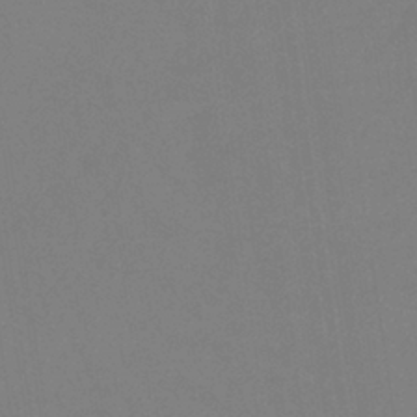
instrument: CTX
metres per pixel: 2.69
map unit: HNb
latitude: -36.9730
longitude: 54.8597
